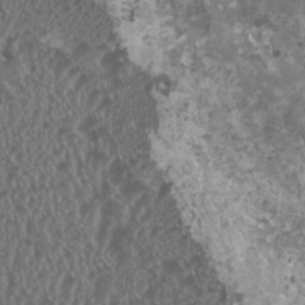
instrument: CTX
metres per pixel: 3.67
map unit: HNhu
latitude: 0.8758
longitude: 0.7841
